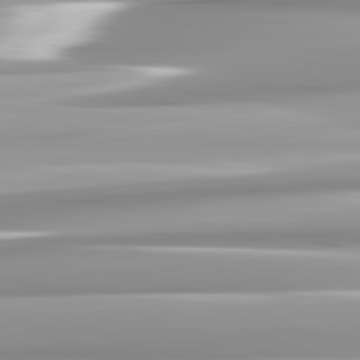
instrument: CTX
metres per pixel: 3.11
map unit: lApd
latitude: 82.7057
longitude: -138.4412
